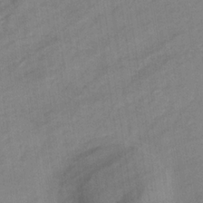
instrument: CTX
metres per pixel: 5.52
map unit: eHb
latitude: -33.4077
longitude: 71.5966
